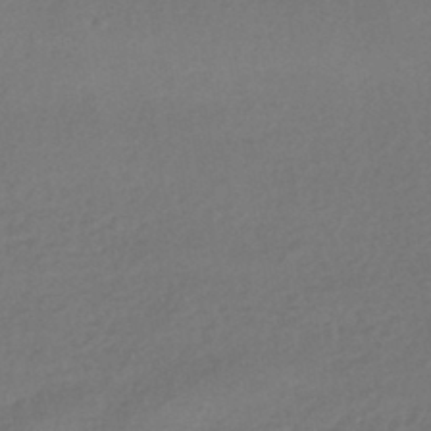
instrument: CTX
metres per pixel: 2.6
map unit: HNhu
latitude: -43.5777
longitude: 95.2753
